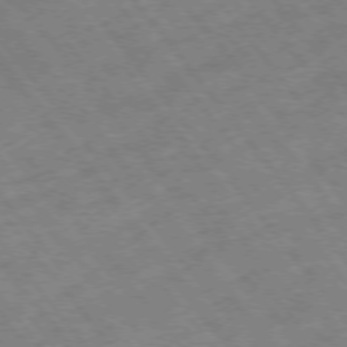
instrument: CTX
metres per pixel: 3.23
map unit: Hpe
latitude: -75.6155
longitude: -17.4237
